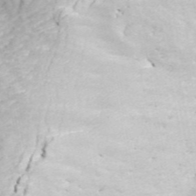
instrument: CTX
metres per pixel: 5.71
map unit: ANa
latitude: 46.2523
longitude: 23.4644
